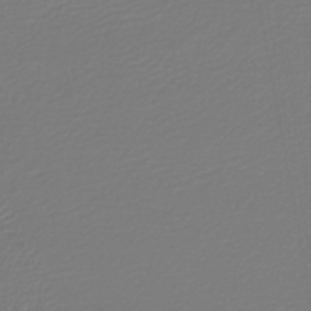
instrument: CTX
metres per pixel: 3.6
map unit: lHb
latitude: -46.8408
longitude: 62.9919
